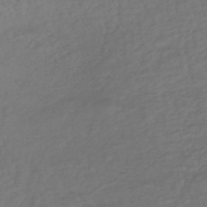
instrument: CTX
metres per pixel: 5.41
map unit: lHb
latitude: -37.9556
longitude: 70.2173
